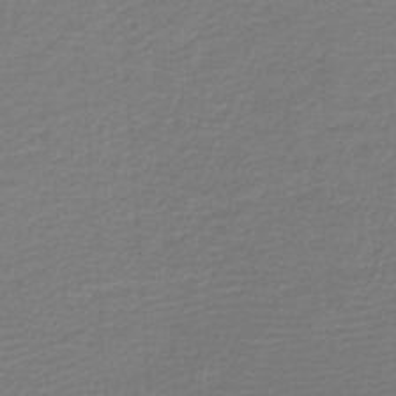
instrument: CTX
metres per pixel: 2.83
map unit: lHb
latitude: -46.8030
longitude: 63.8422
